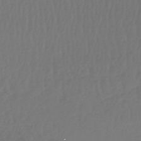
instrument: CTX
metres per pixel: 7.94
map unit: lHb
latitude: -47.9178
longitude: 62.0094
